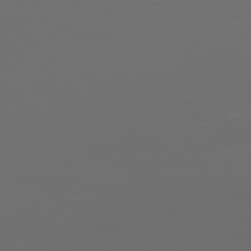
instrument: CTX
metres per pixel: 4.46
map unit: Ap
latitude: -79.4454
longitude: -92.7813
